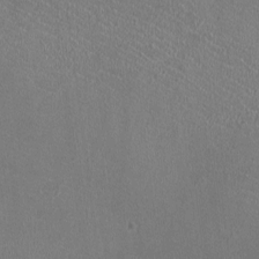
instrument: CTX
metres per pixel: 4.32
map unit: HNhu
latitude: -2.3306
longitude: -0.0444
